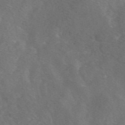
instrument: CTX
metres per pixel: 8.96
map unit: eAb
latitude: 49.6694
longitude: 118.6896
